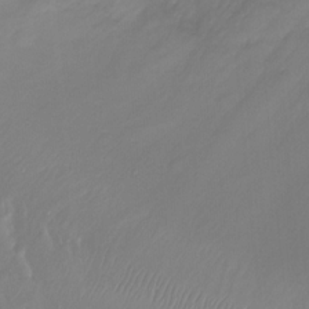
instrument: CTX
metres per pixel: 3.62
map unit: Ht
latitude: -15.1620
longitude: -54.4223
